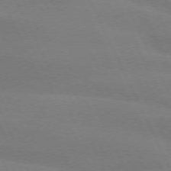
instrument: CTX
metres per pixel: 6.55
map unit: lApd
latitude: 73.4805
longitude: -48.1011
